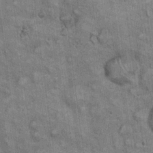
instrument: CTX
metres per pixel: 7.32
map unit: eHh
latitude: 22.7435
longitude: -60.7057
